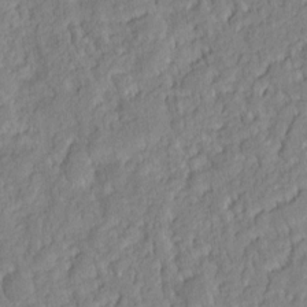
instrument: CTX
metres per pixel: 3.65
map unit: eHh
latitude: 6.8569
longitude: -76.1766
